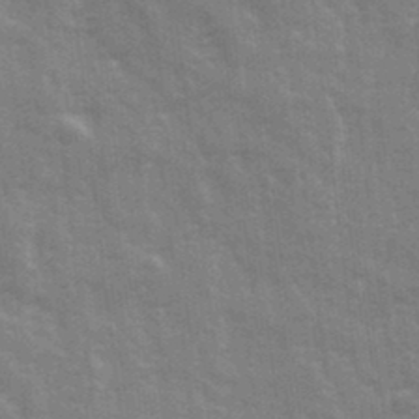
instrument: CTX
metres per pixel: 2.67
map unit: Ave
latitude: 21.4427
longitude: -133.5560
